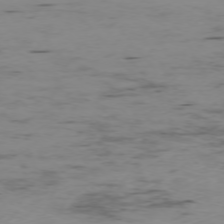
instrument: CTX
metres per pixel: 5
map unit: Ap
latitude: -75.1809
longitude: -78.7624
